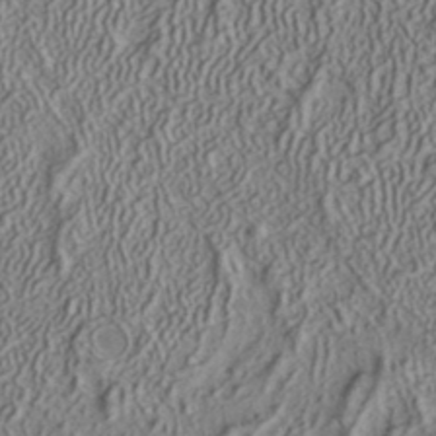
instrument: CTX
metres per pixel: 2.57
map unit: ANa
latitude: 36.3279
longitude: 12.8030
